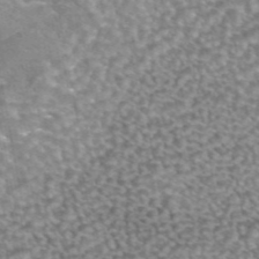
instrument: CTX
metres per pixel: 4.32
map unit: eAb
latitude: 44.9325
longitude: 104.6329
